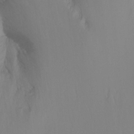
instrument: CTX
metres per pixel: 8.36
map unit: Ht
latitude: -8.6518
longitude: -37.1403
